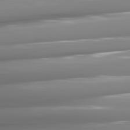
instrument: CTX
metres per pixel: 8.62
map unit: lApd
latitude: 81.5938
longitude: -142.7624
